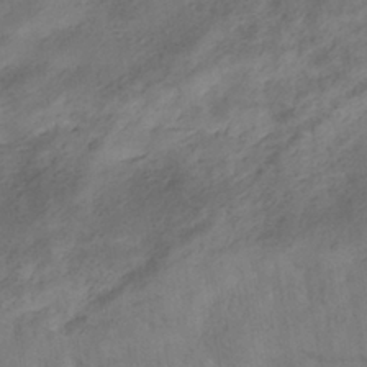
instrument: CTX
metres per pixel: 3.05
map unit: HNhu
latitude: -39.3510
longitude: 107.0865
